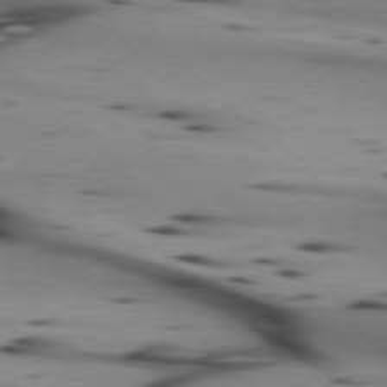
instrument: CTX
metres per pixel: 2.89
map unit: lApd
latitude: 75.0836
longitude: -65.8394
